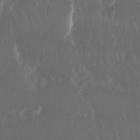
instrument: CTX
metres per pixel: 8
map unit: Nhu
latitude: 29.7260
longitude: -57.9717
